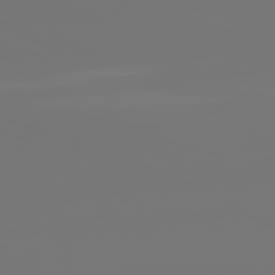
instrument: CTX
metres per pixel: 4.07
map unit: lApd
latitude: 81.5371
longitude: -153.1403
